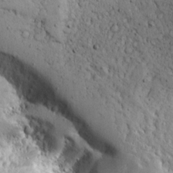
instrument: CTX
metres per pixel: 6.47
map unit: Ave
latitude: 12.7624
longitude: -138.2711
